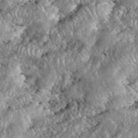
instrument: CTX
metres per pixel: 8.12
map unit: eHh
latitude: 38.8380
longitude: -56.5545
